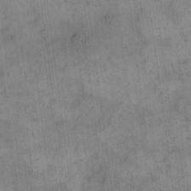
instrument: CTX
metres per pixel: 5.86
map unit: eHh
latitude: 15.2537
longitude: -67.0647
